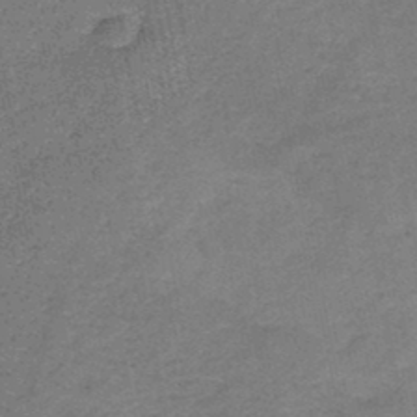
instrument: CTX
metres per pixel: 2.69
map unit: HNb
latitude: -46.5196
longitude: -36.2901
